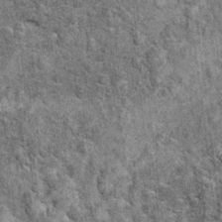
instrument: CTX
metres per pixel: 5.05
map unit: Ht
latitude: 10.7435
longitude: -38.3467
